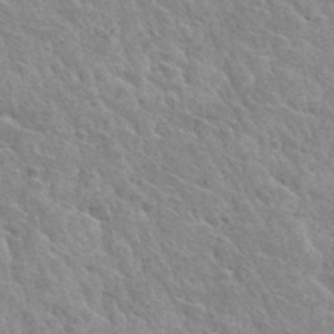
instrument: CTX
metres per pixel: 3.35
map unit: Hto
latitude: 34.2144
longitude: -49.8583
